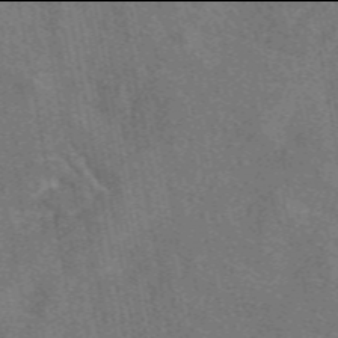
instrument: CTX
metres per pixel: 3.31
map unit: eAb
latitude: 49.9906
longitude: 115.6344
